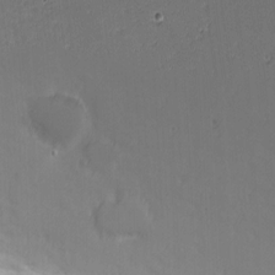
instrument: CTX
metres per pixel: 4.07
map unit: Nhu
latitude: -6.1228
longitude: -67.1592
